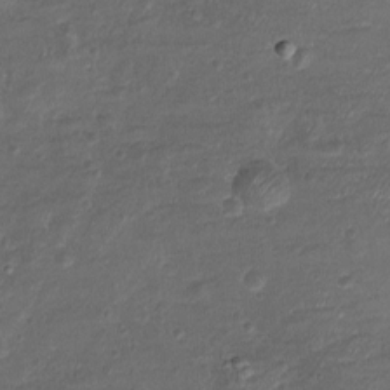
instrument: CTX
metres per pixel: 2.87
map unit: eHh
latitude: -3.8989
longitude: -75.2159
